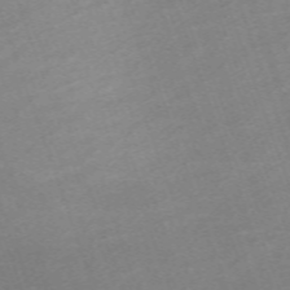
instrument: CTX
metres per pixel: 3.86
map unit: eHh
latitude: -64.5574
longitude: 50.5952
